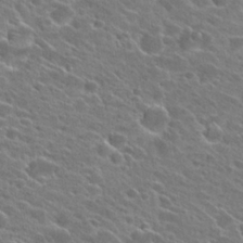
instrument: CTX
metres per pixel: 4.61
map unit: Hto
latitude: 24.0822
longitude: -41.3481
